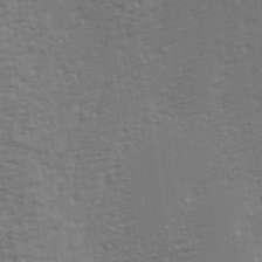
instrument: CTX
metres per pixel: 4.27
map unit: eHh
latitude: 34.6112
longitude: -133.0647
